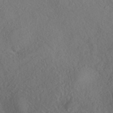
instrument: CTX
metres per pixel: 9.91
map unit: HNhu
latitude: -42.1416
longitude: 104.2172
